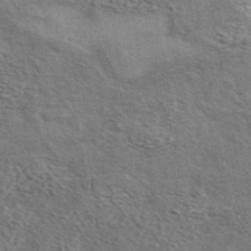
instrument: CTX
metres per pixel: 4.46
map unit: eAb
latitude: 43.7828
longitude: 110.3306
